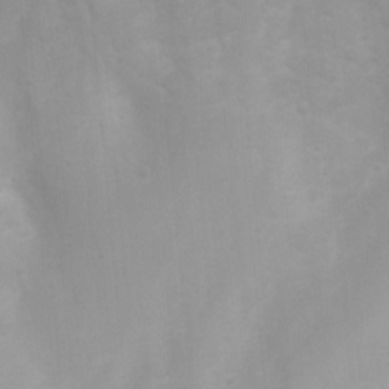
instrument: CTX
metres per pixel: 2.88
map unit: Ht
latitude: 3.0836
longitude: -22.6301
